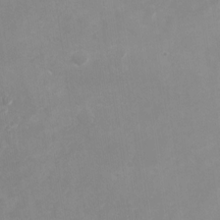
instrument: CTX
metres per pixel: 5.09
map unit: Nhu
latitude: -27.4643
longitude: -75.5560
